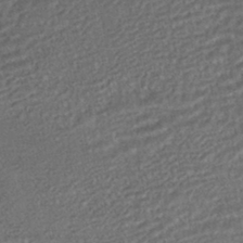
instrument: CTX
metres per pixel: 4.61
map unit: HNhu
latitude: -45.5588
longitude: 103.8989
